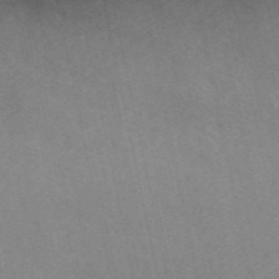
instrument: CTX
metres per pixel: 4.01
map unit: ANa
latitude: 49.4237
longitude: -72.2145
